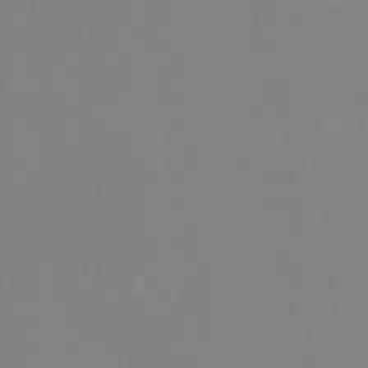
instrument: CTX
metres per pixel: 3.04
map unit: Htu
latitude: -14.3496
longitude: -47.8962
